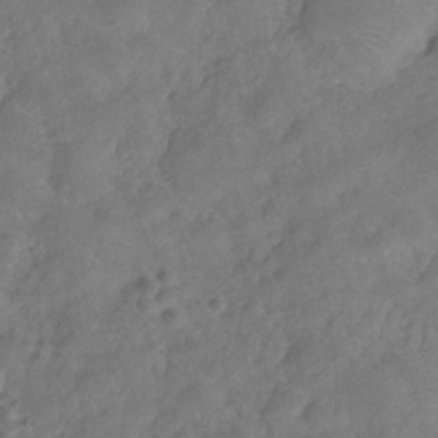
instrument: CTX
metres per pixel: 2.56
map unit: Hve
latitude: -31.7288
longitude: 95.8044
